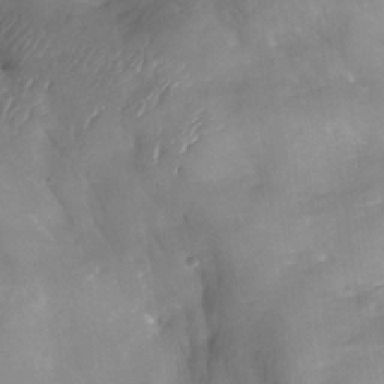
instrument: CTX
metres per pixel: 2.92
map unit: Nhe
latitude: -34.2550
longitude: -143.4238
